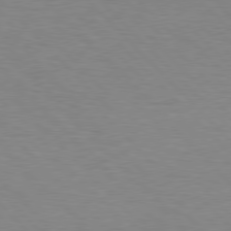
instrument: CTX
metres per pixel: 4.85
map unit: lApd
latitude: 77.6505
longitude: -59.2537
